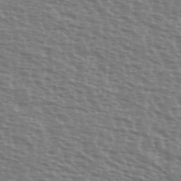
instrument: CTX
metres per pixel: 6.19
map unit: Ave
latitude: 37.9906
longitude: -113.1970
